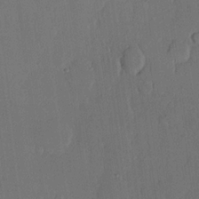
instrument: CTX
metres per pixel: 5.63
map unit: lHvf
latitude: 20.5168
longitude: 146.4818
